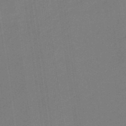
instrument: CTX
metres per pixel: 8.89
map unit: eHb
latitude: -46.6140
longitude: 87.4454
